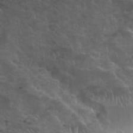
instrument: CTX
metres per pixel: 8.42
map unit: Nhu
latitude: 31.9906
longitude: -53.2537
